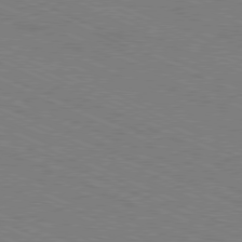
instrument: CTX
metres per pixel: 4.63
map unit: Ap
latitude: -80.8786
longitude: -75.1781
